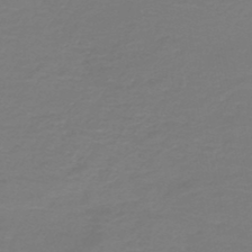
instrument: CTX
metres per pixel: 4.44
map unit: HNb
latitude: -46.1417
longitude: 53.7288
